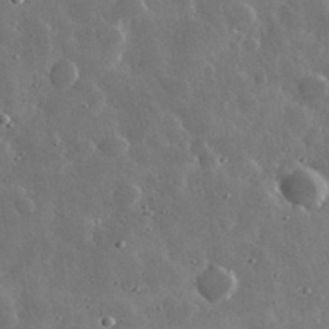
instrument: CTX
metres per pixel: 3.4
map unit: lHvf
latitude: 33.7261
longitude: -87.4615
